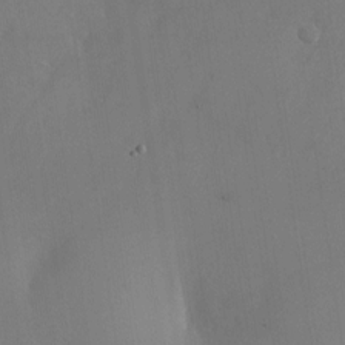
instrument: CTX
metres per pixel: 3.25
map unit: Nhu
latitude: -24.1039
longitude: -70.6301
